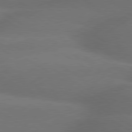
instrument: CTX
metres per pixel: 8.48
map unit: lApd
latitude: 79.8206
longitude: -155.1403
